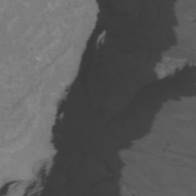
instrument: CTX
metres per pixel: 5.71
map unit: Nhu
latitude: -12.0472
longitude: -74.7057
